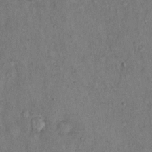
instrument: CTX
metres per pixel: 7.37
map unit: eHh
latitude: 16.2334
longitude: -62.4790
